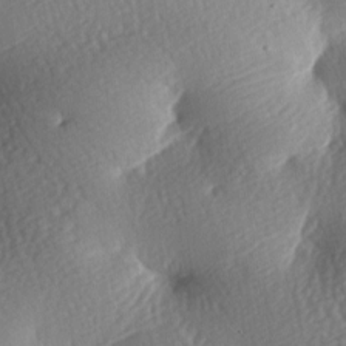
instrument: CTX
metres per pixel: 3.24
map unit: lAa
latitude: -8.2739
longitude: -126.8947
